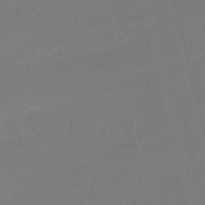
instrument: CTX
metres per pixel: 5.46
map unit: HNb
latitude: -50.7463
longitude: -41.7449
